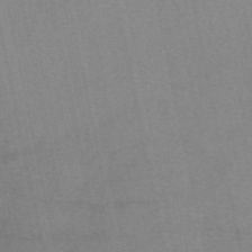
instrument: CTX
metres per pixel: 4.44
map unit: eAb
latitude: 48.8758
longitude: 103.2943
